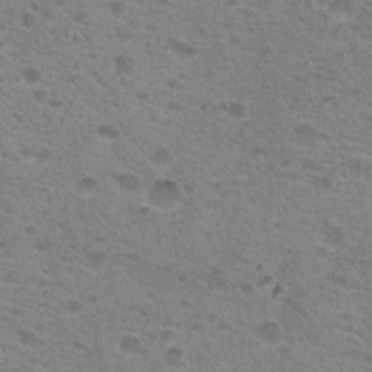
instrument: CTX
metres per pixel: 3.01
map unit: Nhu
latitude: 18.8947
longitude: -31.1970
